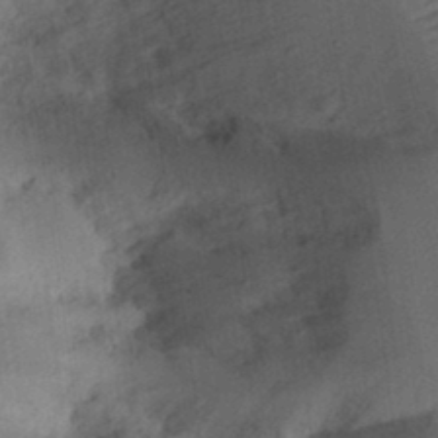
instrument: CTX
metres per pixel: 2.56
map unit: Ht
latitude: 11.2537
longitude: -74.4034
